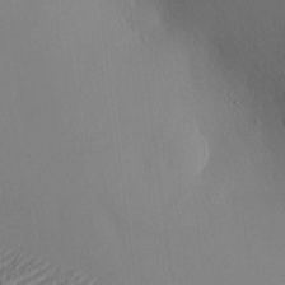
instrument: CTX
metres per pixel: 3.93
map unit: eHh
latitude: -3.3887
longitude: 16.8975
